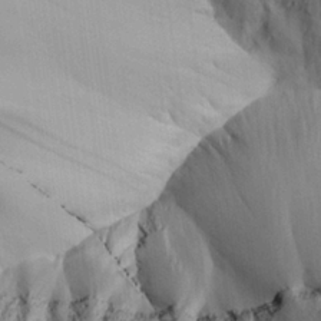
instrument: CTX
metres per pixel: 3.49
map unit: Aa
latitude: 25.5560
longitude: -132.3089
